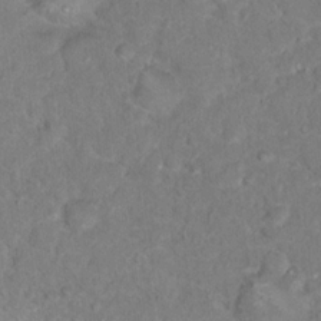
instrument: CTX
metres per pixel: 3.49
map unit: Hto
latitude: 16.8002
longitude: -37.9528
